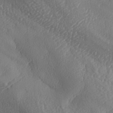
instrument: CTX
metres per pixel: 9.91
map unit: lAa
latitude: -8.2739
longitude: -128.3845
